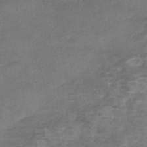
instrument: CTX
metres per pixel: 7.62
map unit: Nhe
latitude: -47.5966
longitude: -170.6112
